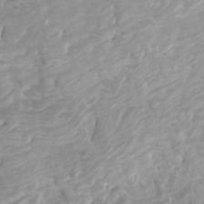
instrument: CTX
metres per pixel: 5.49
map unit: Htu
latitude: -10.0472
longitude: -74.7813
